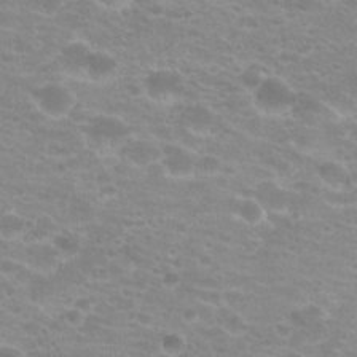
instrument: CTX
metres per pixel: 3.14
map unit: Hto
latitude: 20.5735
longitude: -37.1781
